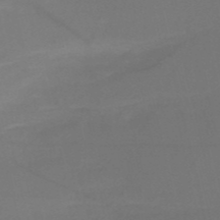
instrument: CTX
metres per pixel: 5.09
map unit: HNb
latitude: -51.7100
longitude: -46.1956
